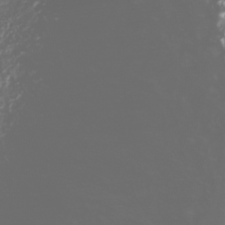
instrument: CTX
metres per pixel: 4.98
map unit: Nhu
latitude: -40.6518
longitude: -86.2333
